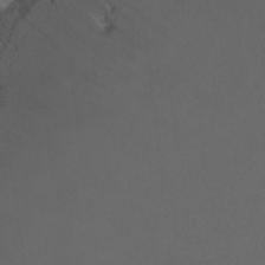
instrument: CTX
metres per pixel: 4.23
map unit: Ht
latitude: -7.3320
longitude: -31.9528
